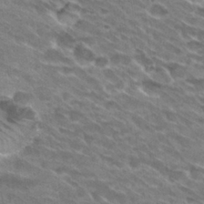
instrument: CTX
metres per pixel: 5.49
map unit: Hto
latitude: 30.0255
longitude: -42.9703
